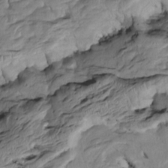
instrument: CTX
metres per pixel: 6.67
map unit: Htu
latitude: -6.6518
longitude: 154.4062
